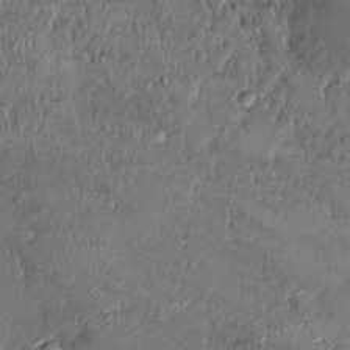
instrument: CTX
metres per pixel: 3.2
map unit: Ht
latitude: -2.0850
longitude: -13.4427
